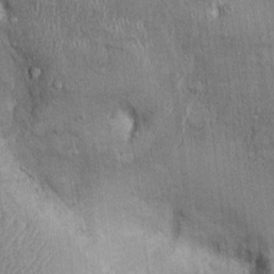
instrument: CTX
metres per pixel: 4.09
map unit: Ht
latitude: -2.1605
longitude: -13.2348
